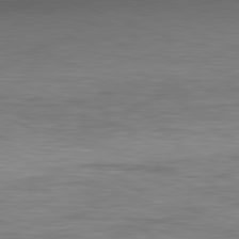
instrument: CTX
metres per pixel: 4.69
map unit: Ap
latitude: -81.9367
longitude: -79.8773
